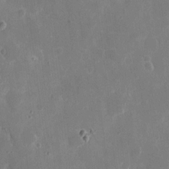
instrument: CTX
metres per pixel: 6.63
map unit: eHh
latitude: 9.1970
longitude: -69.1970
